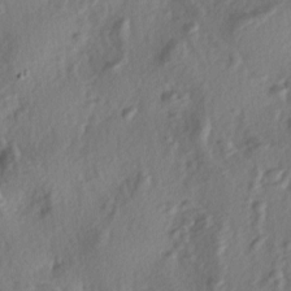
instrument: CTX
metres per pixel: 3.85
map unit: lAa
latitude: -4.5762
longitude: -123.1781
